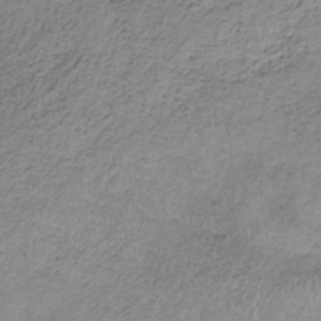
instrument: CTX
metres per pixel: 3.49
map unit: HNb
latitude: -32.8975
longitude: 62.9919
